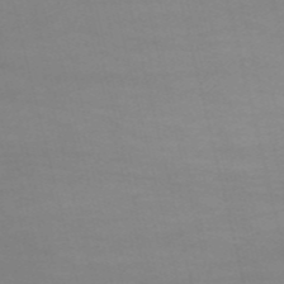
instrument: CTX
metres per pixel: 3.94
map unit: HNb
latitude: -53.9745
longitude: -37.4616
